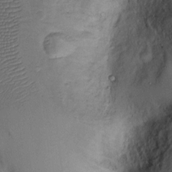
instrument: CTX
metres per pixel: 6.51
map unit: Ht
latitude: -2.6707
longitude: -13.2915
